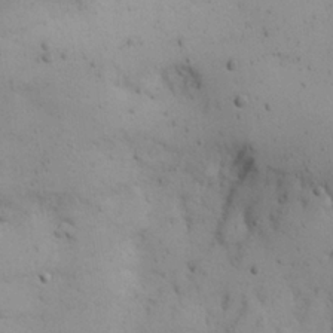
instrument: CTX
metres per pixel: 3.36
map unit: Nhu
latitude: 23.0647
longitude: -72.3468
